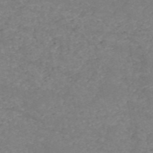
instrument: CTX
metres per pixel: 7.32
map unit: HNb
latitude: -54.3495
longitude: -38.1200
